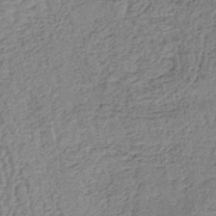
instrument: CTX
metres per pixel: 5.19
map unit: lHb
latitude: -40.0094
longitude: 62.8408
